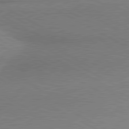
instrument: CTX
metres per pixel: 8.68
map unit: lApd
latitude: 80.5168
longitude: 165.6533
